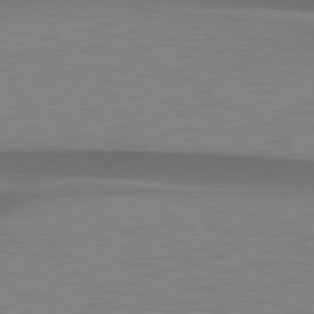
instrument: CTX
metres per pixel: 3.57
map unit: lApd
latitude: 79.2159
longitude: -95.0081
